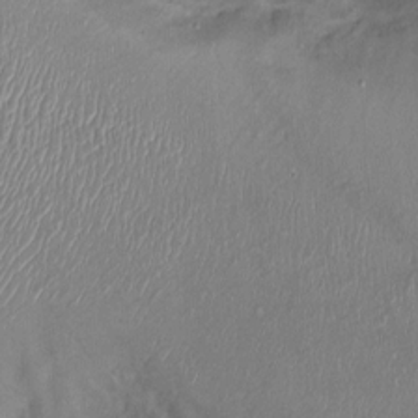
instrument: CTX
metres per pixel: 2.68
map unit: Ht
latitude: -2.4062
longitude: -15.1593
